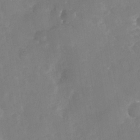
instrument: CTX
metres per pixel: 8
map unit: Nhe
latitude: -37.5399
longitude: -117.6316
